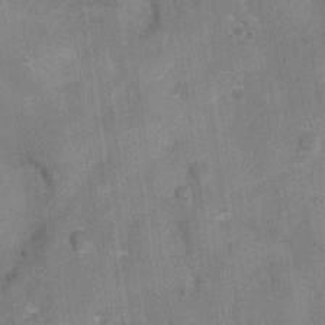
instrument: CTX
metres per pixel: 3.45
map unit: Nhu
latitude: 2.8758
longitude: -16.6112
